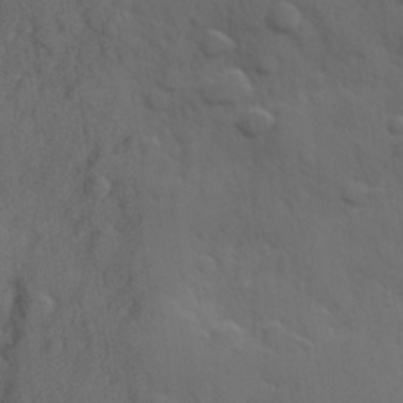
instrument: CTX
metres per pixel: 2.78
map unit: Hve
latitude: 24.9513
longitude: 148.0850
